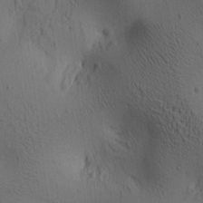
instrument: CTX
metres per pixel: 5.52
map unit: lAa
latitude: 6.4790
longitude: -114.4223
